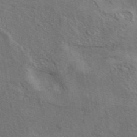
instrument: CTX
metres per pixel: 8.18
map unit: eAb
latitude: 43.6505
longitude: 113.3510
